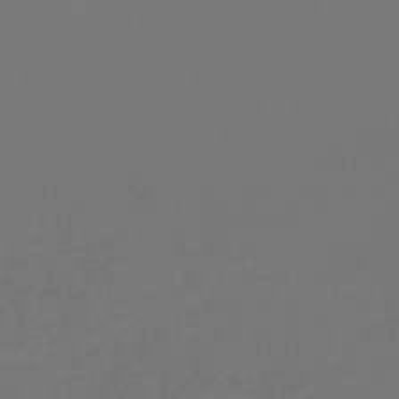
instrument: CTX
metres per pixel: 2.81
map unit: lHb
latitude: -47.7855
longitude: 71.1998
